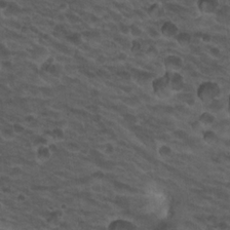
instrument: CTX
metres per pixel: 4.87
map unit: Hto
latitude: 19.2915
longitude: -32.4601
